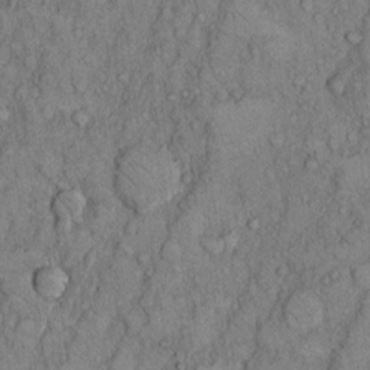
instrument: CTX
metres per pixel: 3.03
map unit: Hto
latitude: 9.1025
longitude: -59.4238
